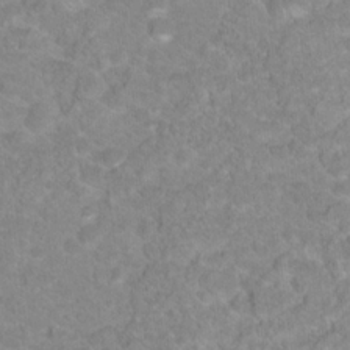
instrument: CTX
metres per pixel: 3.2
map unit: Hto
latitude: 18.4790
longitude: -37.6883
